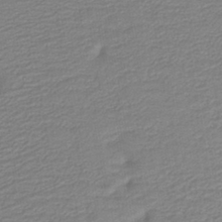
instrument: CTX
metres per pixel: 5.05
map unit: lHb
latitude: -41.5777
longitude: 53.5399
